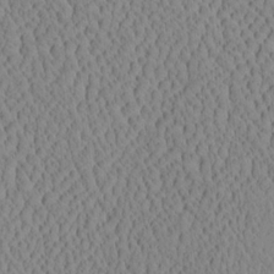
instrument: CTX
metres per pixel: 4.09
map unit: eHh
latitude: -3.5210
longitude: 15.4266
